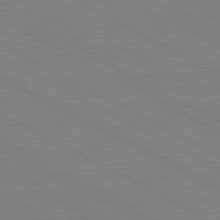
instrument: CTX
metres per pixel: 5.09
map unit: lApd
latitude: 81.0647
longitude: 151.4832
